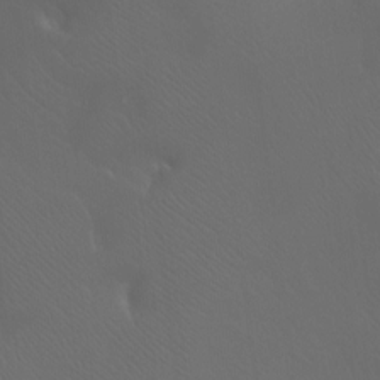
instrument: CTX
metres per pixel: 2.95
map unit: Ht
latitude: -12.0472
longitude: -44.6490
